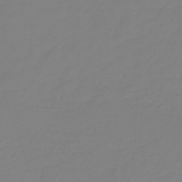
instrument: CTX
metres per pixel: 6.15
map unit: HNb
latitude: -35.9367
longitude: 50.9542
